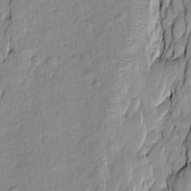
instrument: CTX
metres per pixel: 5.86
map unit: Htu
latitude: -9.7666
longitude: 176.5196
